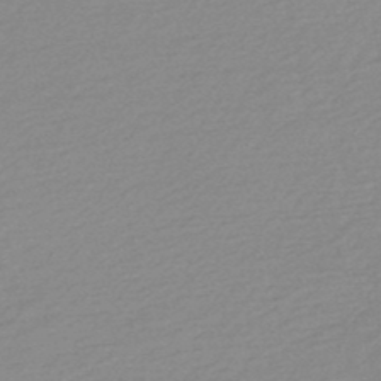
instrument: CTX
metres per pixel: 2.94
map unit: HNb
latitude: -48.1984
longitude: 58.1227
